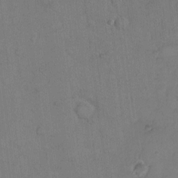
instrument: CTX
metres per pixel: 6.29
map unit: Hto
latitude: 9.0836
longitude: -60.8758
